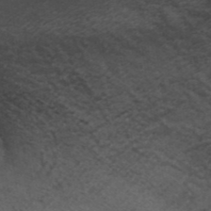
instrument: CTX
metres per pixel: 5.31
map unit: ANa
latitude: 39.2348
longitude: 29.8611
